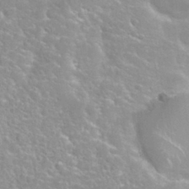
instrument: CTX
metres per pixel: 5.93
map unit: Nhu
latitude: 27.9339
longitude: -51.4993
